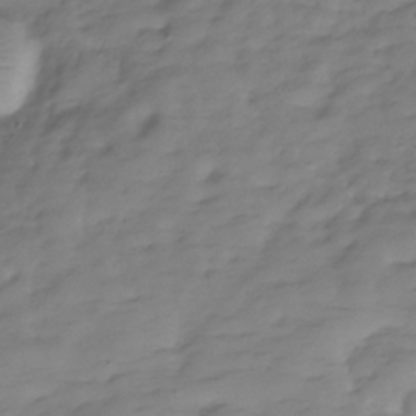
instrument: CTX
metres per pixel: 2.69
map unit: Hve
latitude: -29.8045
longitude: 90.8408
